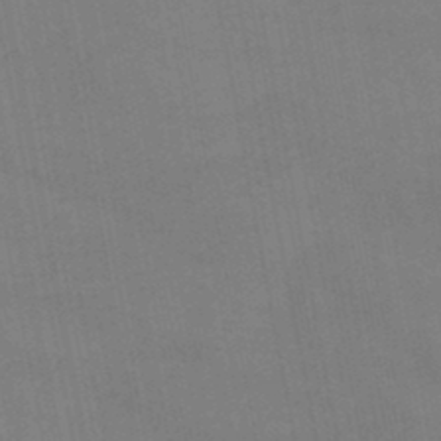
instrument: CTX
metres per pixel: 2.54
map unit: HNb
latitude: -45.7289
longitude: 56.4440
